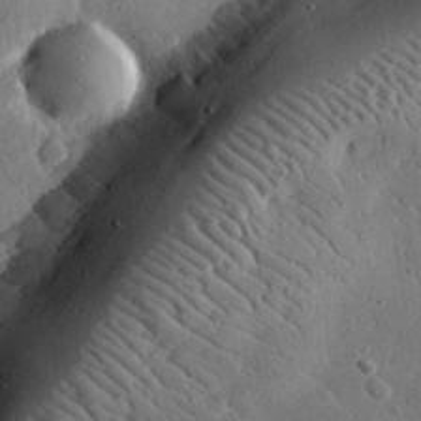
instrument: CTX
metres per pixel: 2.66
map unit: lHvf
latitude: 32.1767
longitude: -84.2334
